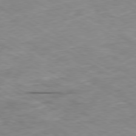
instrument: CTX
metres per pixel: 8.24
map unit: Ap
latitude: -80.1795
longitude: -74.0633
